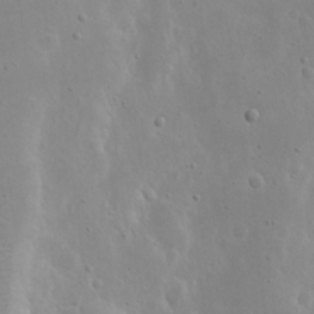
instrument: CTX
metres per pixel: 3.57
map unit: eHh
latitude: 18.9891
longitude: -71.4426
